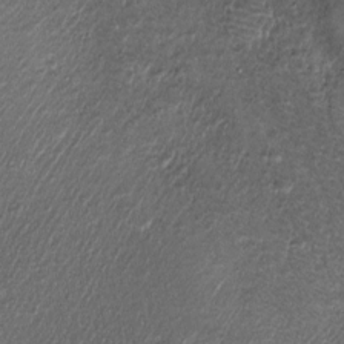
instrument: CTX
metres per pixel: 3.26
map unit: Htu
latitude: -6.8975
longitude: 159.8422
